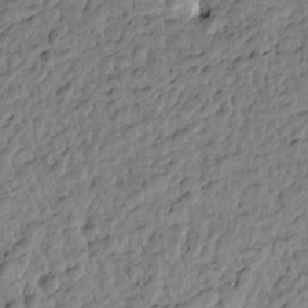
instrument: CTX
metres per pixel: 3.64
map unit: Htu
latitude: -0.6708
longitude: -179.0459
